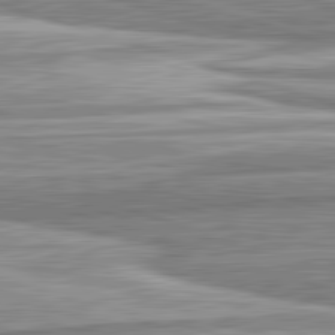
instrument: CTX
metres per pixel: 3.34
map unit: lApd
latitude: 82.7057
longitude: 167.3699
